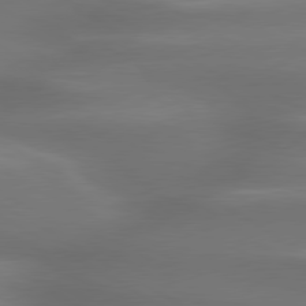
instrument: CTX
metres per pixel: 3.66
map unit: lApd
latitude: 80.0444
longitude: -138.6490
